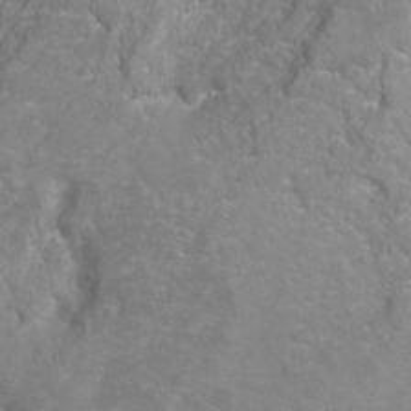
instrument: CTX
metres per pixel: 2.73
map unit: Hto
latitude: -4.8786
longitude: -35.4048
